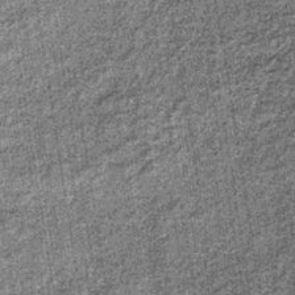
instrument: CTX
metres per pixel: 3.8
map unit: lHb
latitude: -37.2376
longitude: 64.8030
